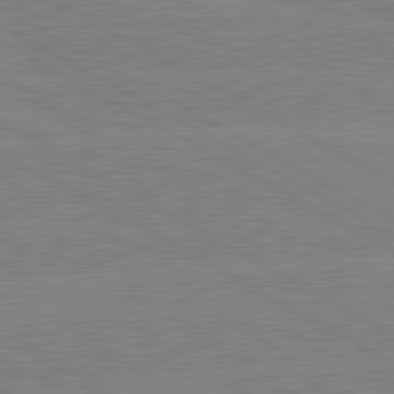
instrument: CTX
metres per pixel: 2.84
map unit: lApd
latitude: 80.4223
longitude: -126.9892
